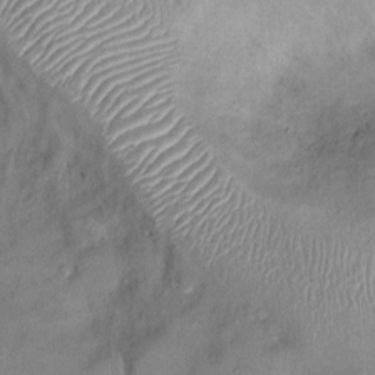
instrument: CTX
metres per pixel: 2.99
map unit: Ht
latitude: -2.4440
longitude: -15.2915
